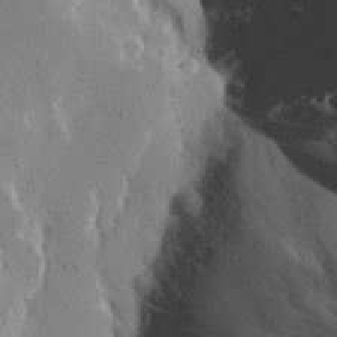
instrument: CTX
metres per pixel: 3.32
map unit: eHh
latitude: 19.3670
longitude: -72.4223
